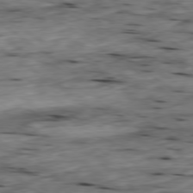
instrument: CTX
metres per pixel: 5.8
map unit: Ap
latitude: -79.5210
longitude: -90.2523
